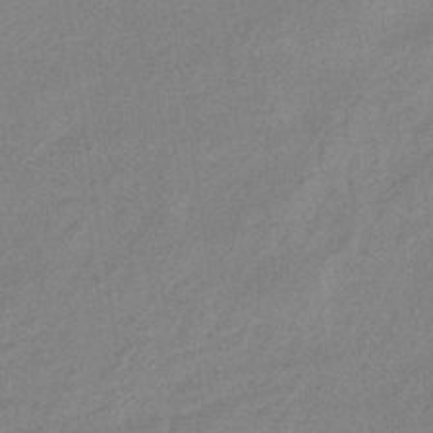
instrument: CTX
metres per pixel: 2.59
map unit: HNhu
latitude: -42.8408
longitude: 90.5385
